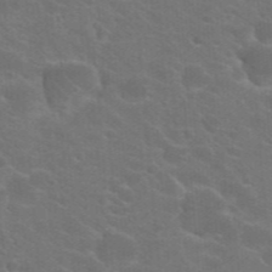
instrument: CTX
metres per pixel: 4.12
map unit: Hto
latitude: 23.1781
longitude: -36.3090
